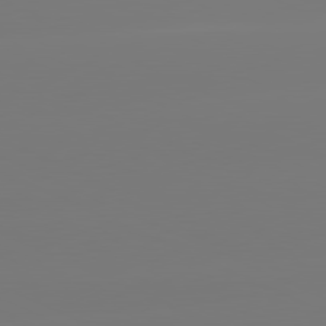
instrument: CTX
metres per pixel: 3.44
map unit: lApd
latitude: 81.0458
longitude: -149.7828
